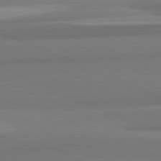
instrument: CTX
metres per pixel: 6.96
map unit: lApd
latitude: 81.9717
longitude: 172.7652
